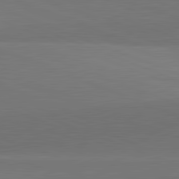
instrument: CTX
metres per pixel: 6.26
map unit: lApd
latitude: 82.1577
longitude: 149.5966
